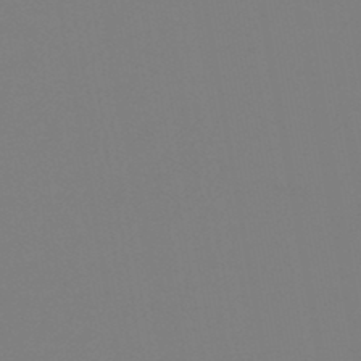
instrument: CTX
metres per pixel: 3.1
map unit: HNb
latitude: -46.1983
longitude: -44.5734
